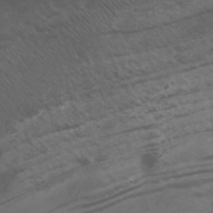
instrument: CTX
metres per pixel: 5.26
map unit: Nhu
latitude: -9.1620
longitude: -78.5168
